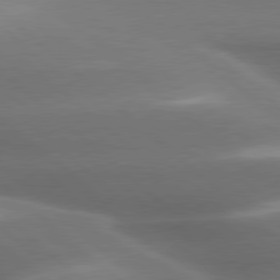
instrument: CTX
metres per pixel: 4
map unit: lApd
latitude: 79.5182
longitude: -116.8380
